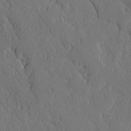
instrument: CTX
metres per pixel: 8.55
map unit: lAvf
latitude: -8.3306
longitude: -112.1767
